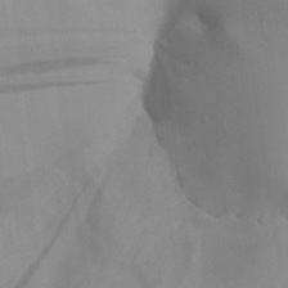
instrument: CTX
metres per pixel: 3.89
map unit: Aa
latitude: 27.4615
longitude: -132.0822
